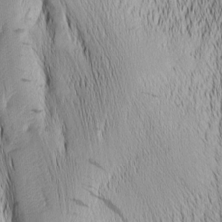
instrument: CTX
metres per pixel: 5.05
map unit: Nhu
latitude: -5.7477
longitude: -152.5168
